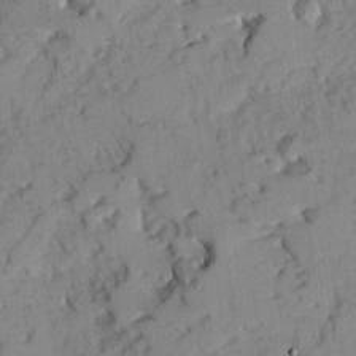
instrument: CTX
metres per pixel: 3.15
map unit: Ave
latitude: 8.4979
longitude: -103.4426
